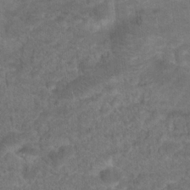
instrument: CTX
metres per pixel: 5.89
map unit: Hto
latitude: 19.0080
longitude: -39.2348
